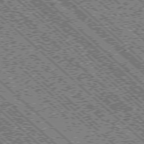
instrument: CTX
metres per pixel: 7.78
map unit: Ap
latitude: -76.1417
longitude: -96.0633
